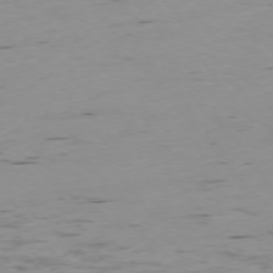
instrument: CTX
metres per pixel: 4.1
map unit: Ap
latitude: -74.9542
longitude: -79.3293
